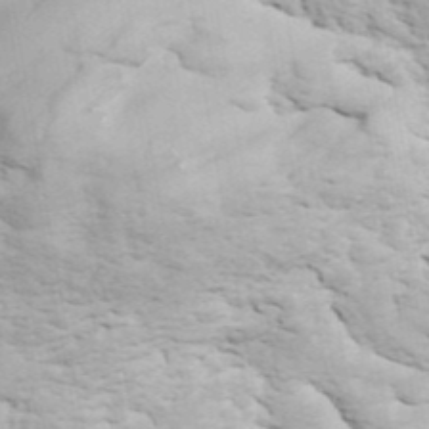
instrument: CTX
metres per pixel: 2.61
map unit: ANa
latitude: 42.9892
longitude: 48.3496
